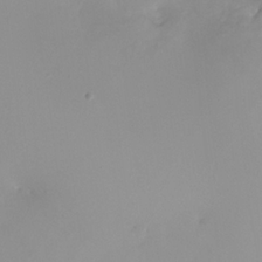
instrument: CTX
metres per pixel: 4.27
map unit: HNhu
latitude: 8.1200
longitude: -1.9150
